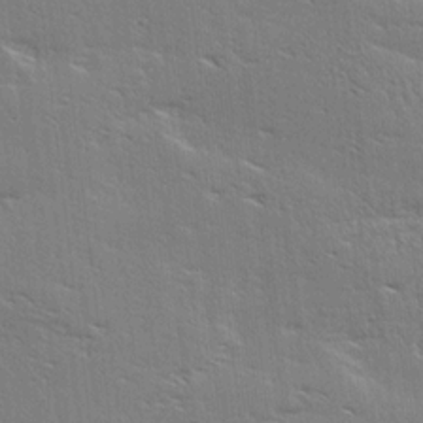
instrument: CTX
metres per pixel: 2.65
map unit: Ave
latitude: 17.5182
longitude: -137.9717
